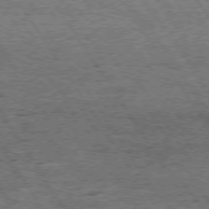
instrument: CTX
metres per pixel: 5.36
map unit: Hpe
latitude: 74.3656
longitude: -151.1025
